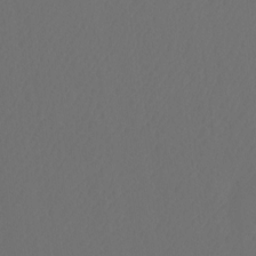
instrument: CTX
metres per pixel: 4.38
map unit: Htu
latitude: -11.8233
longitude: -70.9891
